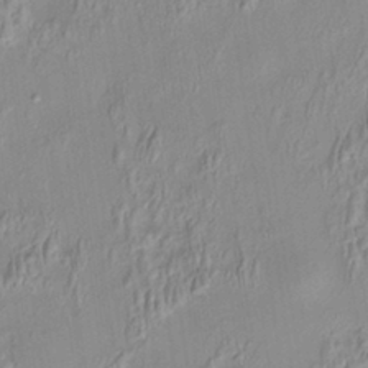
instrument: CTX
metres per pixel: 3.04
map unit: HNhu
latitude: 7.0458
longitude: 13.6722
